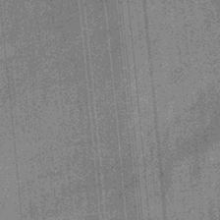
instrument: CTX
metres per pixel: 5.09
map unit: eHb
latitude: -31.3509
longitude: 73.7477
